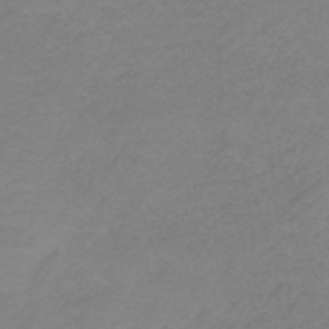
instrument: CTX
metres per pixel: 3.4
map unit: HNb
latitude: -33.6722
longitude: 61.1053
